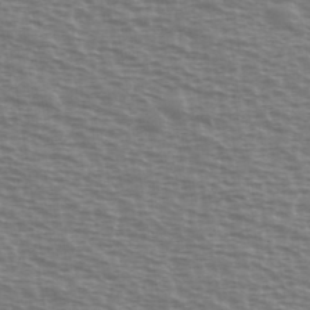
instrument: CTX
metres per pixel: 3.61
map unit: Ave
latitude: 38.2522
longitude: -113.0080
